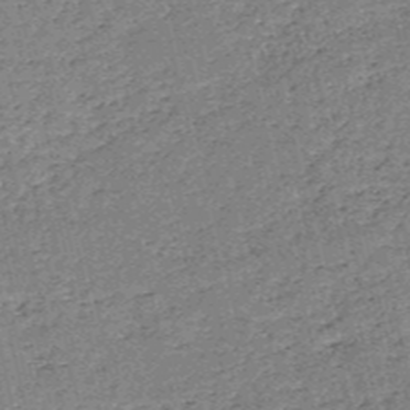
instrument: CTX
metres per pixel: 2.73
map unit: HNb
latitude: -53.8800
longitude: -40.1010
